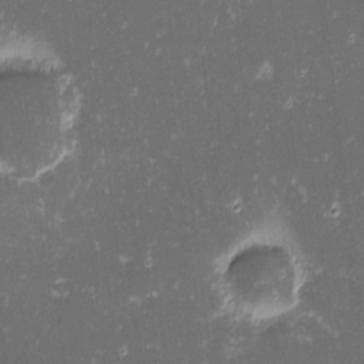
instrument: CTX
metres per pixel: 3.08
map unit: eHh
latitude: -1.4077
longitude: -86.4412
